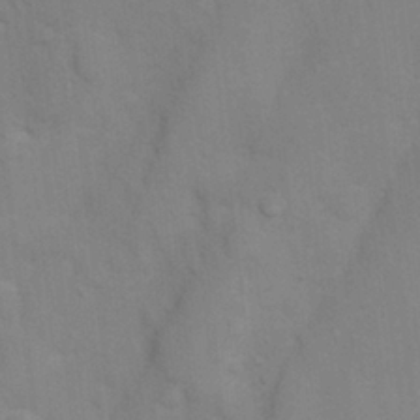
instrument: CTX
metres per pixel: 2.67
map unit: Nhu
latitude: 5.8772
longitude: -24.0822
